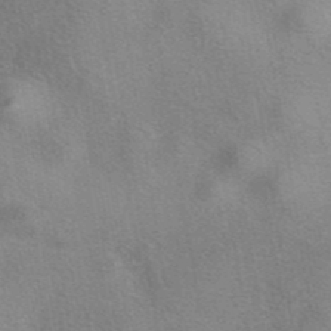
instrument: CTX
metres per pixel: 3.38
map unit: eAb
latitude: 41.0269
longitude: 103.4454
